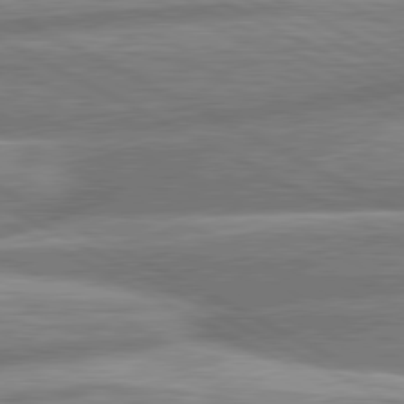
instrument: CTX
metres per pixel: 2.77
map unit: lApd
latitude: 80.7246
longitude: -167.0080
